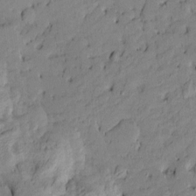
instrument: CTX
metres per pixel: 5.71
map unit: Htu
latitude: -9.7100
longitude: 177.3321
